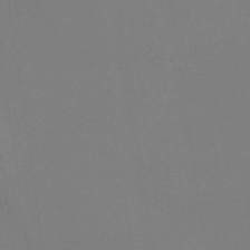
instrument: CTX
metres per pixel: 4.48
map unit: HNb
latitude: -37.1242
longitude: 54.9164
